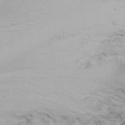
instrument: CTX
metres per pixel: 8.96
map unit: Nhu
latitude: -7.3131
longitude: -64.3656
